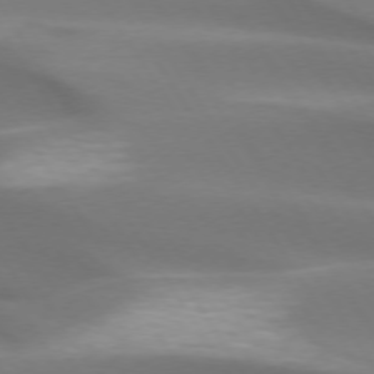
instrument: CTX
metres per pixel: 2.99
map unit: lApd
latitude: 73.3860
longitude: -50.6679
